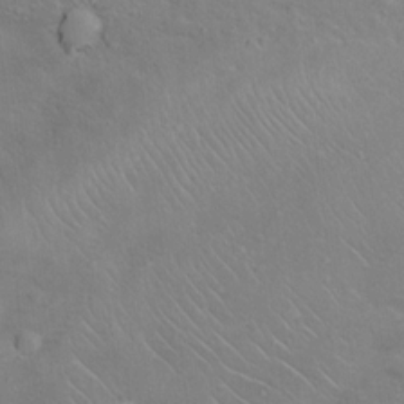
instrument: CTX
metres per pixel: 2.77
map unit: Ht
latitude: 12.9892
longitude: -39.8583
